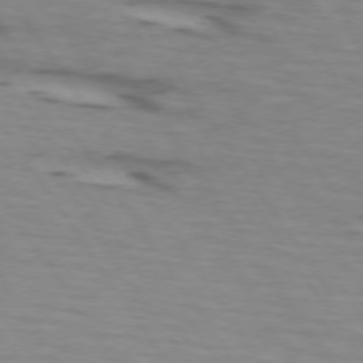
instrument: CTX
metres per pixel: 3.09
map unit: lApd
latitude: 73.4238
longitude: -71.5371
